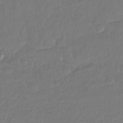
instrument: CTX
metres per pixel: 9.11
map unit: Ht
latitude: -14.5763
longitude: -52.8947
